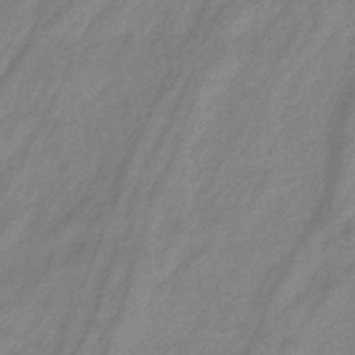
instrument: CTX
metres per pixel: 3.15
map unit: eHb
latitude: -33.3888
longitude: 75.0865
